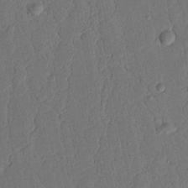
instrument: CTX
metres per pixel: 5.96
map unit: Nhu
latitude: 20.2334
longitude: -78.7435
